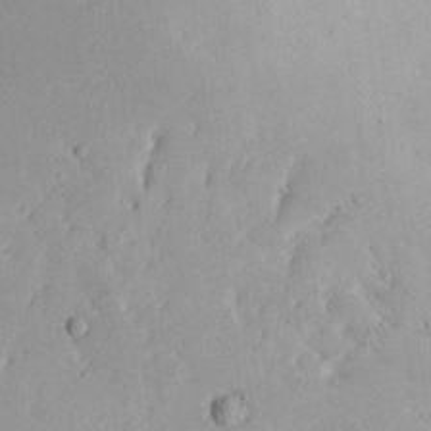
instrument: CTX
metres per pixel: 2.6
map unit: Ave
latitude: 18.2711
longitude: -140.6868
